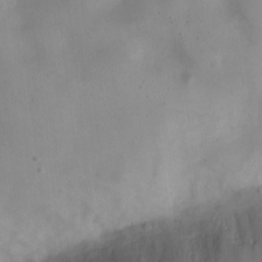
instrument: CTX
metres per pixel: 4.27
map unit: Nve
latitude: -22.7841
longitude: 106.5952
